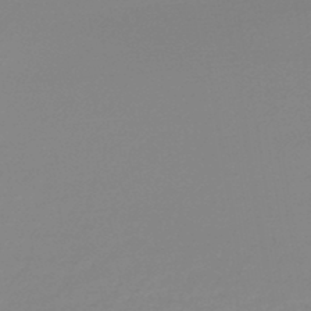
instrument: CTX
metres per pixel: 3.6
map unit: lHb
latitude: -45.3888
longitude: 65.8612
